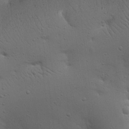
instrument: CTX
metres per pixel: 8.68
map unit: Nhu
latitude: 18.0255
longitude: -78.4790
